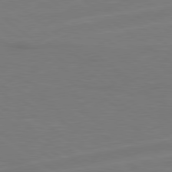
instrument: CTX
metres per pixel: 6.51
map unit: Hpe
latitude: 78.9325
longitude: -141.5749
